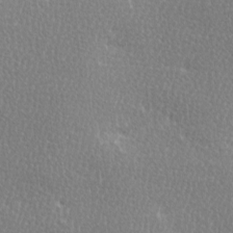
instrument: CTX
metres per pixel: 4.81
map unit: Ave
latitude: -0.2929
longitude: -115.0080
